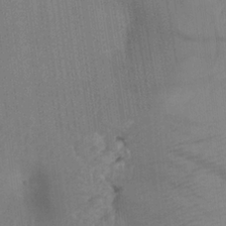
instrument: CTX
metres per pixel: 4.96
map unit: Ht
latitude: -4.1228
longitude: -27.1403
